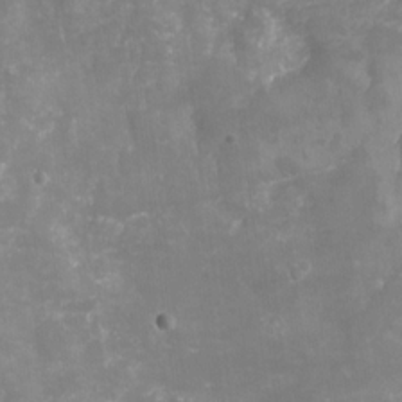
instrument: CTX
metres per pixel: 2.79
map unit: Nhu
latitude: -29.4266
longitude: -64.2334
